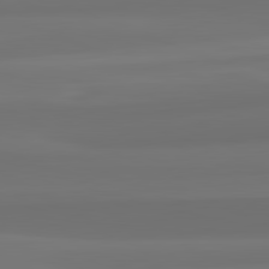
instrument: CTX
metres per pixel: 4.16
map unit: lApd
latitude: 82.2144
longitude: -173.4237
